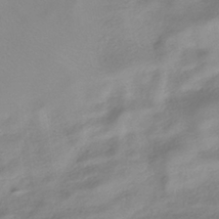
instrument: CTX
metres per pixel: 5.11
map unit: HNhu
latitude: -40.4440
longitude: 93.7478
